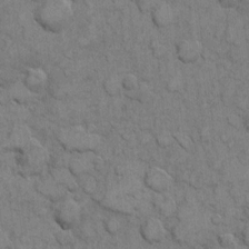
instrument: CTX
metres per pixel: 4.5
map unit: eHh
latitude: 6.5357
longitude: -64.6679
